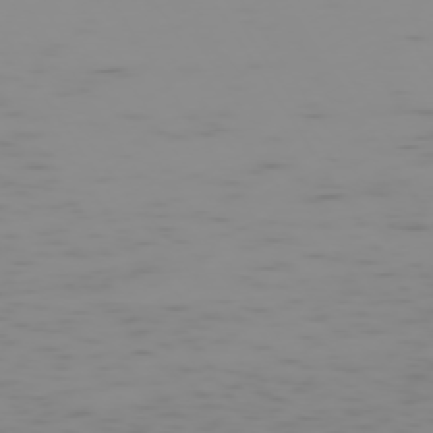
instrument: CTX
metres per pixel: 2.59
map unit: Hpe
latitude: -74.2362
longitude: 6.9541
